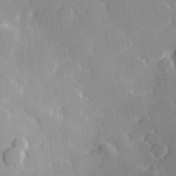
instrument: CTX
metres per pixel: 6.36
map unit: Hve
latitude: 27.5182
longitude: 145.1053
